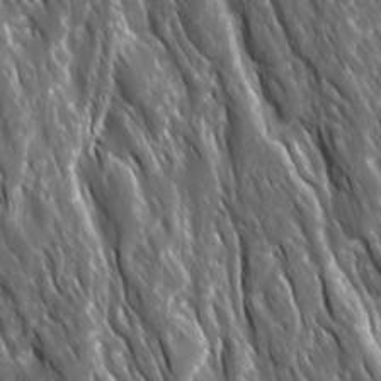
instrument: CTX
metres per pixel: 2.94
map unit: Ave
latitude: 15.5749
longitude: -133.0081
